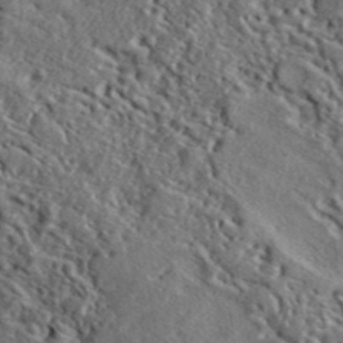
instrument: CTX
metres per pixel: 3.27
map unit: lHvf
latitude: 41.5182
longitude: -89.1026
